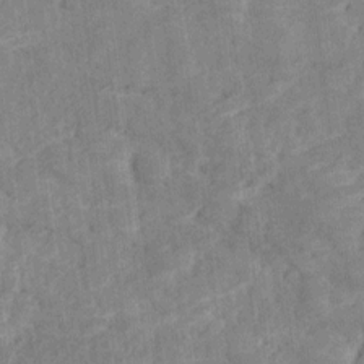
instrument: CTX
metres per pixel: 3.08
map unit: Ave
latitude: 18.3656
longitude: -135.4615
